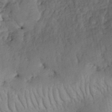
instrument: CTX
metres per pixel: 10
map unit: ANa
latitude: 41.1025
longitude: 52.1039
